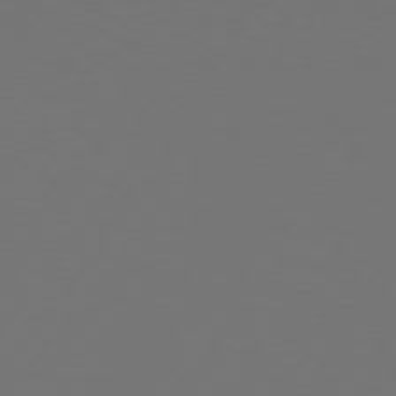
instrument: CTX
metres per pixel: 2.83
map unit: Hpe
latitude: 75.4615
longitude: -130.1578
